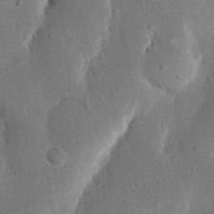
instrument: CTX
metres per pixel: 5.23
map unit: Nhu
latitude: 19.2726
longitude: -74.7435
